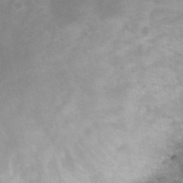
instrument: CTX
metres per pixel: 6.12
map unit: Nhu
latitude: 29.1214
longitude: -47.9150
